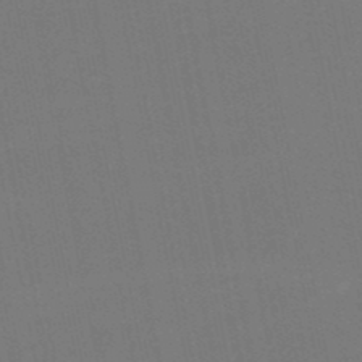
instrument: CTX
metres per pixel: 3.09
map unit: lHb
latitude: -49.5588
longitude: 75.7667
